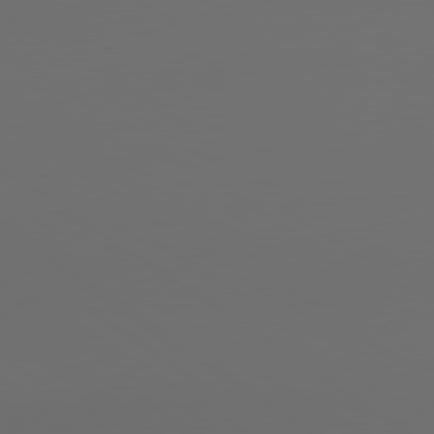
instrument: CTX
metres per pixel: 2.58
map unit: lApd
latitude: 79.8961
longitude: 164.7463
